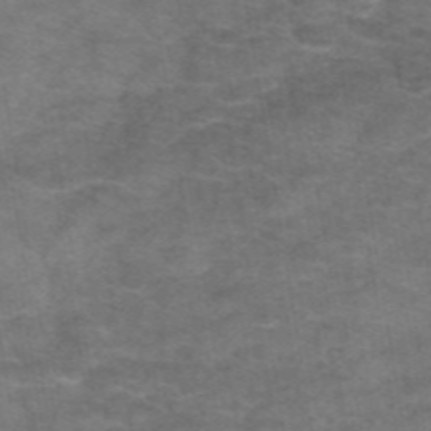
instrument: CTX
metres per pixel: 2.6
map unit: eAb
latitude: 46.9514
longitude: 102.3495
